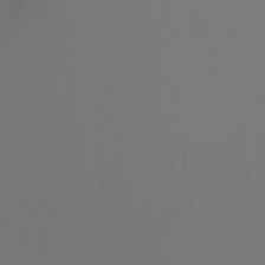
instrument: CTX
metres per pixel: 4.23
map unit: Ht
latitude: -11.1620
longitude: -34.4412
